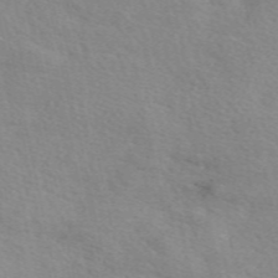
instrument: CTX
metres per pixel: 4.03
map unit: eAb
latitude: 49.8394
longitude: 120.5573
